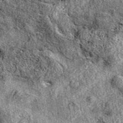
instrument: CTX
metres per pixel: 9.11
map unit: eAb
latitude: 38.3656
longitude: 110.8597
